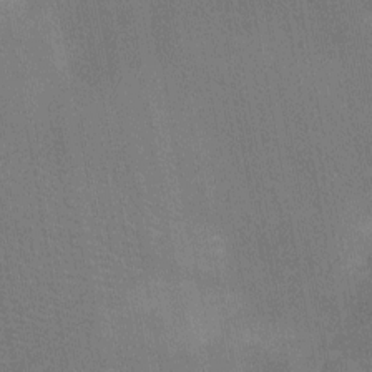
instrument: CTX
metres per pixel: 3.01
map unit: Ht
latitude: -10.5574
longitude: -22.1011
